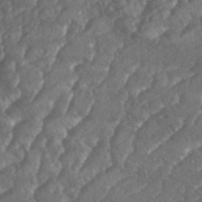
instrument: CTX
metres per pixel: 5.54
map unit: eHh
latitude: 37.1403
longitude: -139.0080
